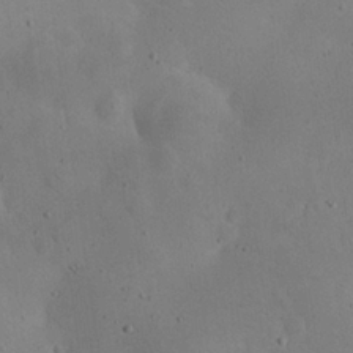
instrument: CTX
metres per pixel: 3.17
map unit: eHh
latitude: 25.1214
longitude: -67.8205
